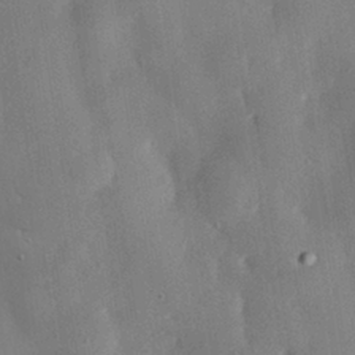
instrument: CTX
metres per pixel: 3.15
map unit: eHh
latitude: 30.0255
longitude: -81.5938
